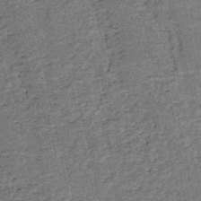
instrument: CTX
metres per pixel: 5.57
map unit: HNb
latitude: -53.0486
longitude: -48.8191
